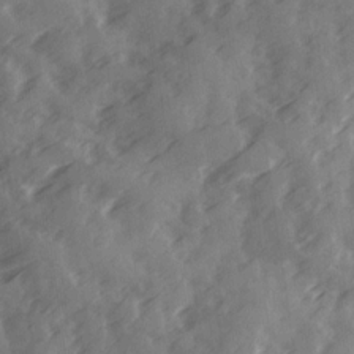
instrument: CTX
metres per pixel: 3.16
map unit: Ave
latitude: 19.2726
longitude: -131.2915
